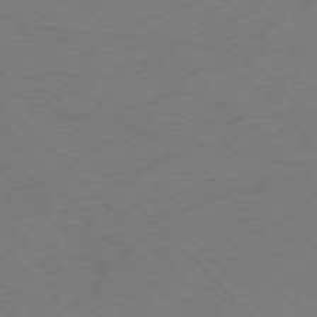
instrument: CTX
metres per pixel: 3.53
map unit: Ap
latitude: -75.9178
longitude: -78.8569
